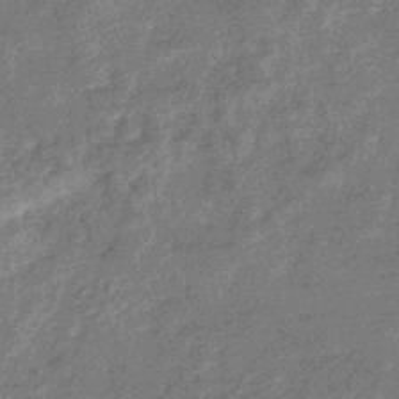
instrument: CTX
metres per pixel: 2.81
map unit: eHb
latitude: -37.7855
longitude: 80.0850
